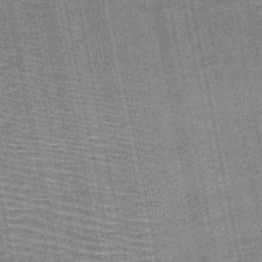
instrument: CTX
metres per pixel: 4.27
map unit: HNb
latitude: -50.5574
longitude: -42.1389
